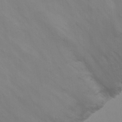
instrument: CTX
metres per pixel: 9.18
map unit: eHh
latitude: 22.0255
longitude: -65.2159
